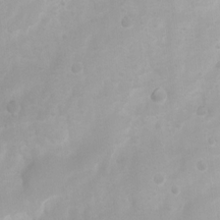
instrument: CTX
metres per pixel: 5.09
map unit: Ht
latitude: 3.9150
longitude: -22.2711
